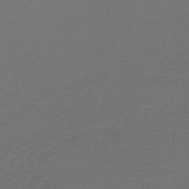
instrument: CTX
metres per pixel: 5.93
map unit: lHb
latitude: -43.8800
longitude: 53.0108
